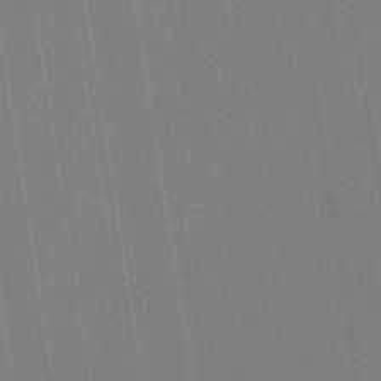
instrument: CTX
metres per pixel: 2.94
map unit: HNb
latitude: -33.3510
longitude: 54.6519
